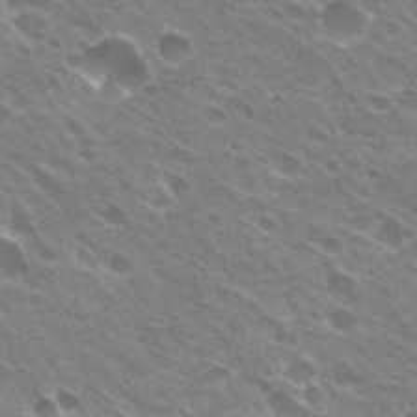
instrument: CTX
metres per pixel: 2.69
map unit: Hto
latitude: 31.5183
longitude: -43.2159
